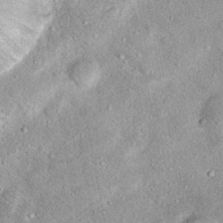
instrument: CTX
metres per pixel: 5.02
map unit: Hto
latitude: 15.7828
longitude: -35.2537
